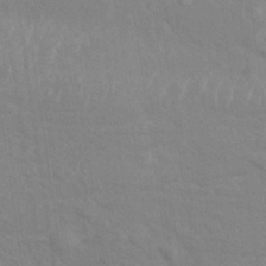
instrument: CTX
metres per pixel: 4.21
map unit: Nhu
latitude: 26.2523
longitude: -62.4979
